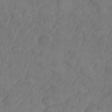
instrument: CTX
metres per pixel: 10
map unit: Nhe
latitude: -36.0661
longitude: -177.9906
